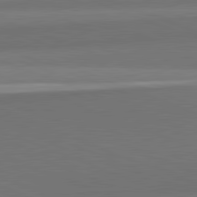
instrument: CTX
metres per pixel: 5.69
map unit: lApd
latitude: 82.0633
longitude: 149.4644
